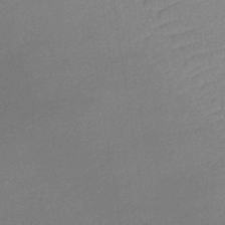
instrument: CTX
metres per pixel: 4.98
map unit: lHb
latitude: -36.5384
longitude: 68.8785
